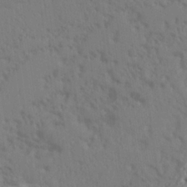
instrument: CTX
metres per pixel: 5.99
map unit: Nhu
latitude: 20.7435
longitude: -72.7247
